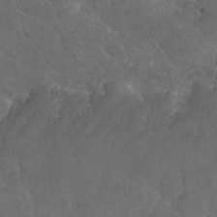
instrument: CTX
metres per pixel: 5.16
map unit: Nhu
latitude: 26.7435
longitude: -56.6490
